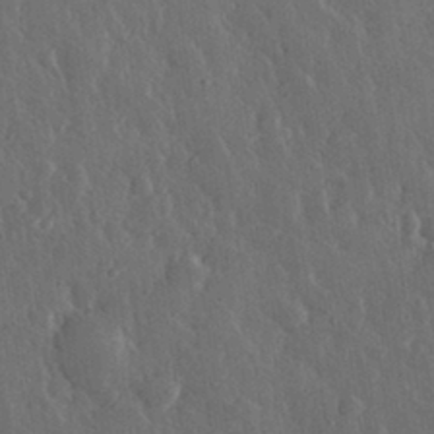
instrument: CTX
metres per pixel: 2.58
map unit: eHh
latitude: 31.3104
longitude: -79.4994
